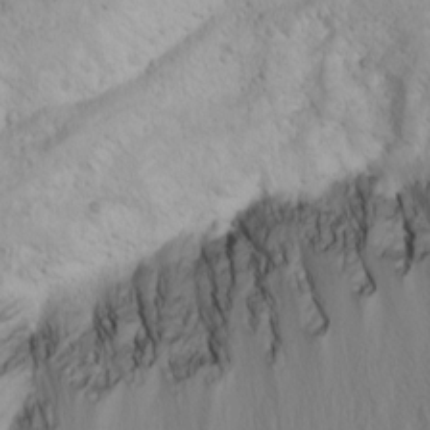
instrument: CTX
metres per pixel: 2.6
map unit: Htu
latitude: -0.6897
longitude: -74.8758
